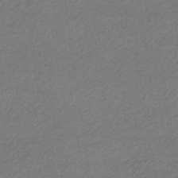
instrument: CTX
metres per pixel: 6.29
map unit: eHb
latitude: -32.7086
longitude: 70.5385
